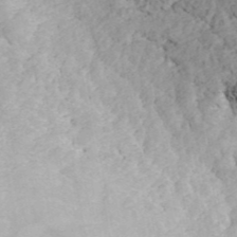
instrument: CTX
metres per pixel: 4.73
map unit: ANa
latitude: 42.7435
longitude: 33.9745
